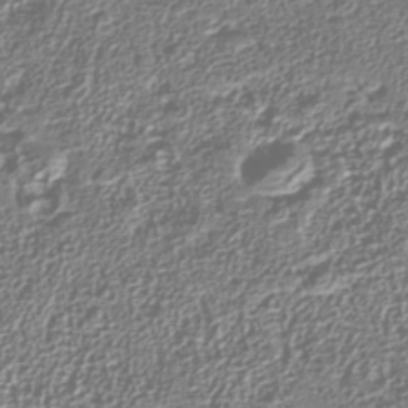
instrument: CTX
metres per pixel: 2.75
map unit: Nhu
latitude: -40.0850
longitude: -86.3845
